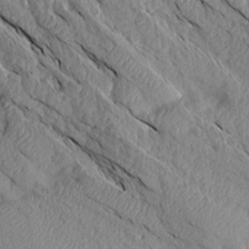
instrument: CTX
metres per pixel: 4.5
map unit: Aa
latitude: 14.7436
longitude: -146.8947
